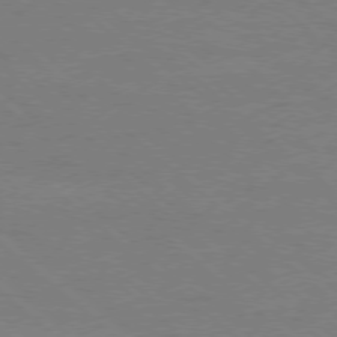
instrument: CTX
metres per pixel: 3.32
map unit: Ap
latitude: -78.4818
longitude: -55.7072
